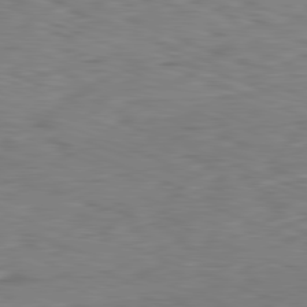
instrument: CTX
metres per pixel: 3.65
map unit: Ap
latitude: -82.0472
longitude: -70.0822
